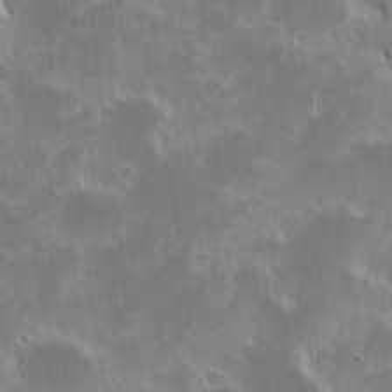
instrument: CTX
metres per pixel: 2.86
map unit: eHh
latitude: -1.5777
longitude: -84.9703
